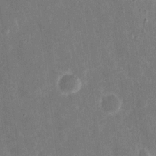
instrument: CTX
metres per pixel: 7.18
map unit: Nhu
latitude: 18.4979
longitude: -74.3656
